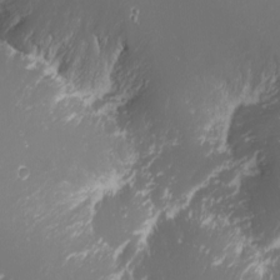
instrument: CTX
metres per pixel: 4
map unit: Nhu
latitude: -7.4454
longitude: -70.8947
